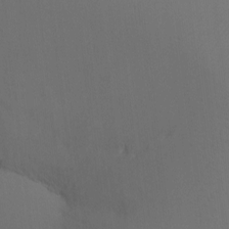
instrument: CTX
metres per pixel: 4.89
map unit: Ht
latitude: -16.8786
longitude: -41.8016
